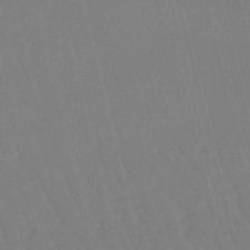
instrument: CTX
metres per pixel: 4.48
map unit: lHb
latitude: -49.1054
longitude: 76.3306
